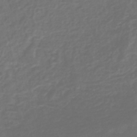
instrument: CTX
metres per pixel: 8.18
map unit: lHb
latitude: -43.2375
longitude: 64.8597
